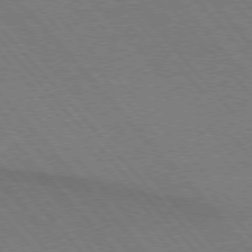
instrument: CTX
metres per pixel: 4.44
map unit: lApd
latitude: 75.1025
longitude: -81.4615
